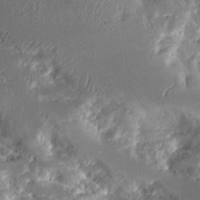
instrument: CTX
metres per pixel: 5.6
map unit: Aa
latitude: 10.4979
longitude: -126.1200
